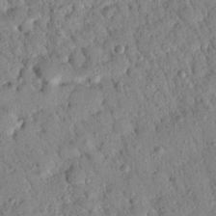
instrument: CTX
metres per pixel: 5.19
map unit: Nhu
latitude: 21.1781
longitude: -78.3656
